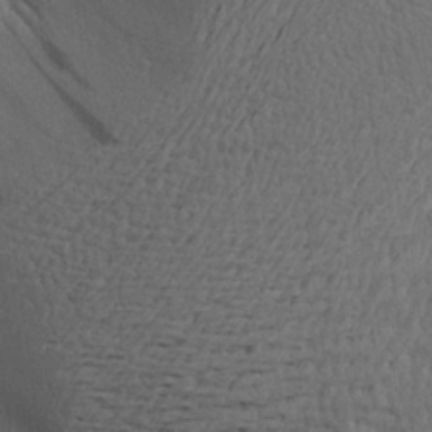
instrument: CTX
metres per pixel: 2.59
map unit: Aa
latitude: 23.1214
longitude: -144.6490
